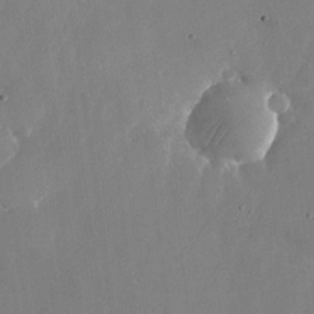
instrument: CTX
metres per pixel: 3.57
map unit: Nhu
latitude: -25.1431
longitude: -70.7624
